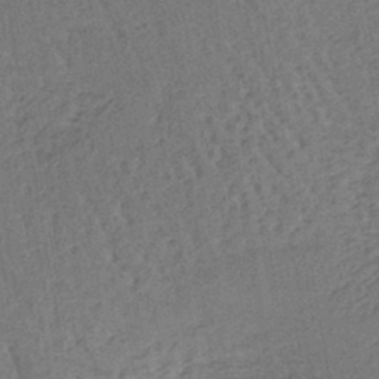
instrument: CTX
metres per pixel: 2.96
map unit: lHb
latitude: -39.8800
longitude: 62.8219
